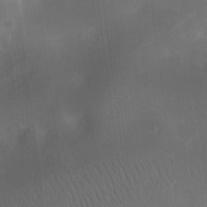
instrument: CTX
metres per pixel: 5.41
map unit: eHh
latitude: 23.9150
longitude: -70.6490
